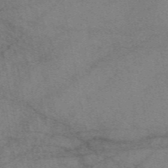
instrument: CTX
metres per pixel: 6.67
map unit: eAb
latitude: 48.3845
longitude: 110.3873
